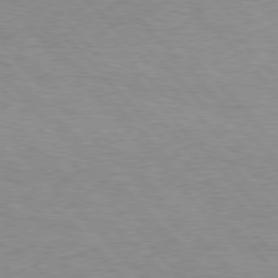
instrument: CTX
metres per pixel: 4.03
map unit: Hpe
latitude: 76.8002
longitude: -152.0633
